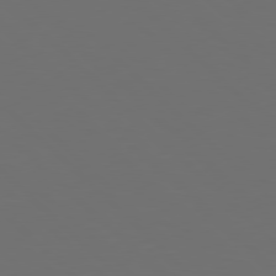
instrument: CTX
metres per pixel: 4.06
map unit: Hpe
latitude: 77.4615
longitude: -168.2712
